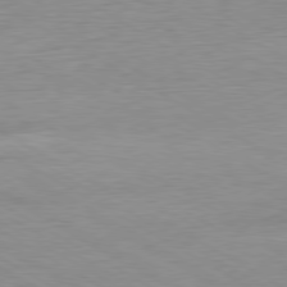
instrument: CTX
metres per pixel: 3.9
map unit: Ap
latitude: -80.8030
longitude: -78.6680
